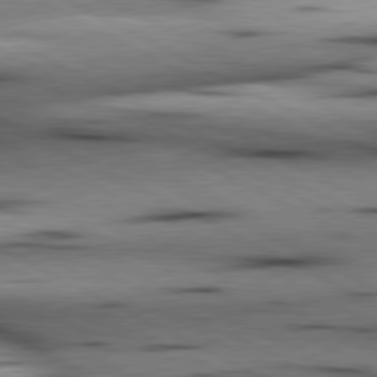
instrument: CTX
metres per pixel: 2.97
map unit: lApd
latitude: 80.6113
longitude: 156.4062
